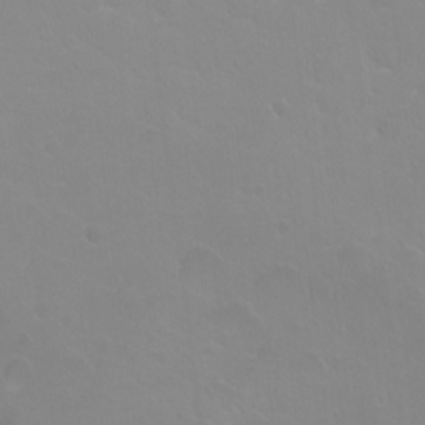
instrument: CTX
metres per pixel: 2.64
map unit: Ht
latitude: -2.3873
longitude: -60.5923
